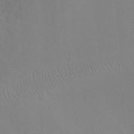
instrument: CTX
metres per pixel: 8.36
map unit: Ht
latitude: -4.1794
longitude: -25.9717
